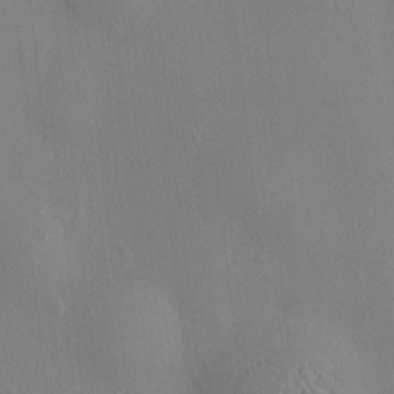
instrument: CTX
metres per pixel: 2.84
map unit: HNhu
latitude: 4.4790
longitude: 6.6140
